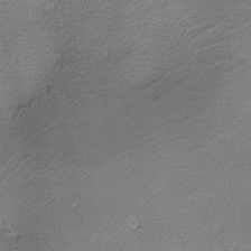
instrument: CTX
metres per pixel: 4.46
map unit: lHvf
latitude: -12.2362
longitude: -102.9891
